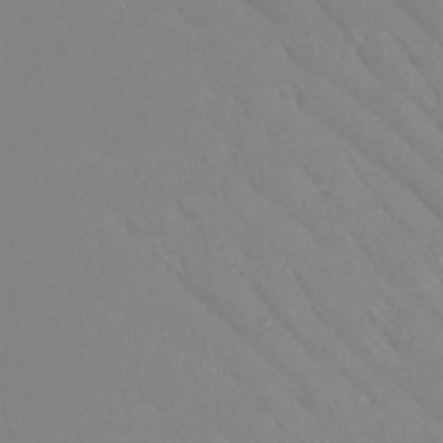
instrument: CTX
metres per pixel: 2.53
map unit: HNb
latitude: -45.0864
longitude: -42.0822
